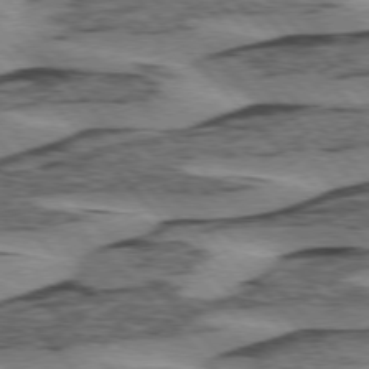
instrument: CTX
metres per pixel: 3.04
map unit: lApd
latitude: 75.6316
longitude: -78.1389
